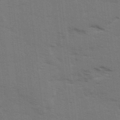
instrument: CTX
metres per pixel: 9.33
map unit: Ave
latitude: 13.8583
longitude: -102.6301
